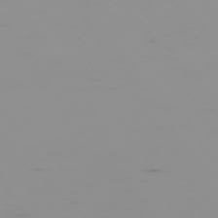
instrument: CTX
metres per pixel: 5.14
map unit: Hpe
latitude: -74.4629
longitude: 7.2754
